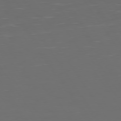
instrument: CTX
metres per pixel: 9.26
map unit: Hpe
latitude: 73.7072
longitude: -127.3293
